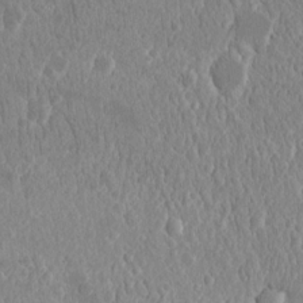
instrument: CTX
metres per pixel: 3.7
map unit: eHh
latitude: 15.2159
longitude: -71.0080
